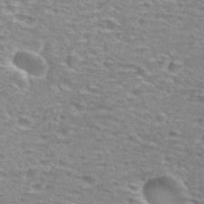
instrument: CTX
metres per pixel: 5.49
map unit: Hto
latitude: 29.0080
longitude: -47.9528
